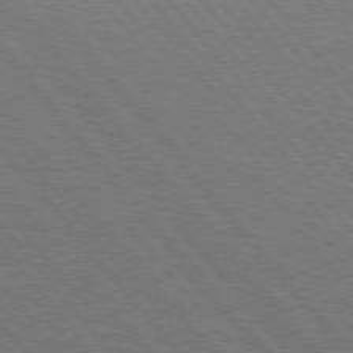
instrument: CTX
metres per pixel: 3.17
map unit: lApd
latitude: 75.9717
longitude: -83.7827
